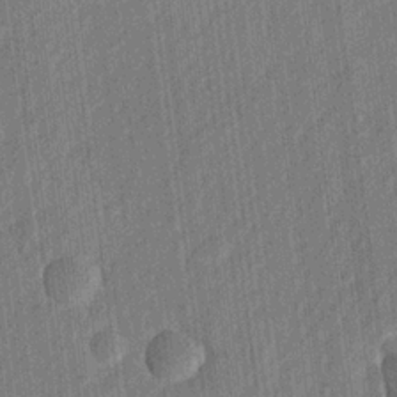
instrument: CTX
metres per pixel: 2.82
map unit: lHvf
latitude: 23.1592
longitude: 144.6330
